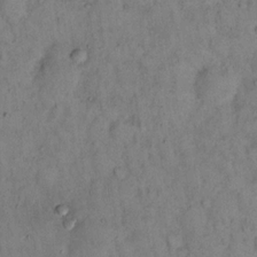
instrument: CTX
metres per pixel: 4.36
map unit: eHh
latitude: 16.6113
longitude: -62.3468
